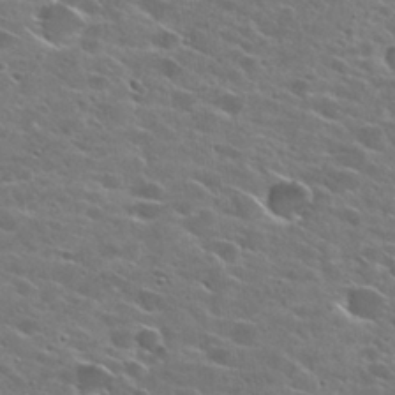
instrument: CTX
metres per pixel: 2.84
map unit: Hto
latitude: 25.5938
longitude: -43.3860
